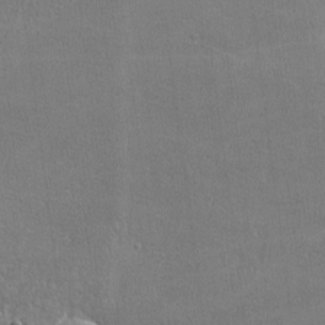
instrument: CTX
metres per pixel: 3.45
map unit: lHvf
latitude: -11.7667
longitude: -101.8206
